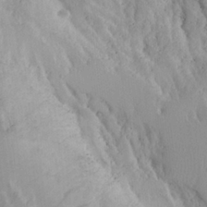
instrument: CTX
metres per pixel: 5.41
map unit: Aa
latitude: 25.3481
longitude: -131.4994
